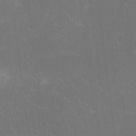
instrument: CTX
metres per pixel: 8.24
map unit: Nhu
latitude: -11.2754
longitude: -40.4601
